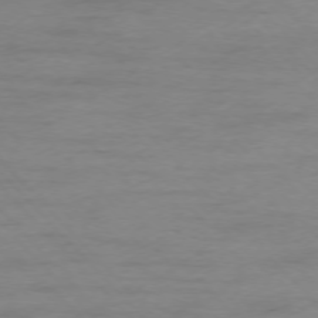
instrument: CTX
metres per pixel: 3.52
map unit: Ap
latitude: -76.7652
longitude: -82.9702
